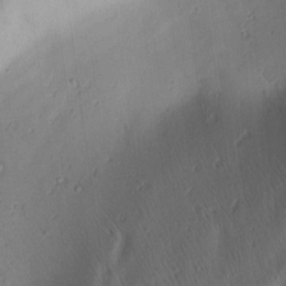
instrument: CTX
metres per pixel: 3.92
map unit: Htu
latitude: 2.3467
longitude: 178.7463
